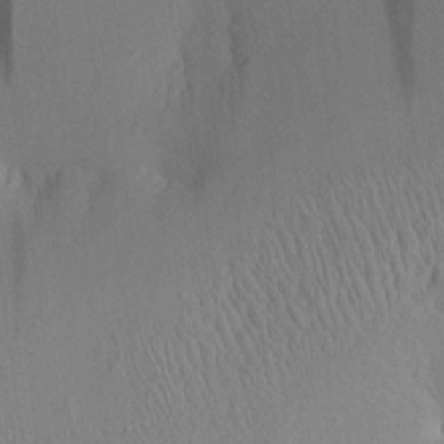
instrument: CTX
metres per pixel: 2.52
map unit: Aa
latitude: 25.4615
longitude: -133.2348
